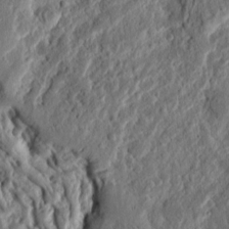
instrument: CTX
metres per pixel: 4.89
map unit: Ht
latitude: 11.5749
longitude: -75.6694
